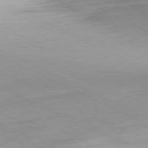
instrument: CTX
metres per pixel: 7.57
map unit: Ap
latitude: -81.3132
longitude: -70.1200
